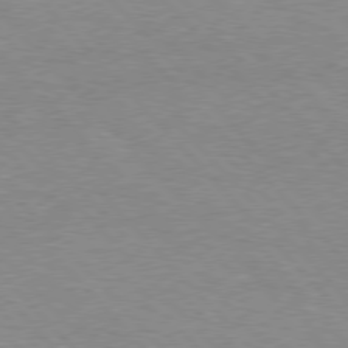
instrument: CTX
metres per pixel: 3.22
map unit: Hpe
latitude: 76.7813
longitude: -152.1578
